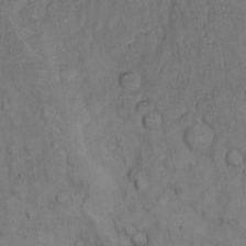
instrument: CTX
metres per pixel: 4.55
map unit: Hto
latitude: 10.9325
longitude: -60.8380
